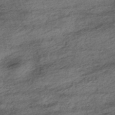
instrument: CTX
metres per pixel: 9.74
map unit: HNhu
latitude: -42.7085
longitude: 104.4251
